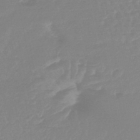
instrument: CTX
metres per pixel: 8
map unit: lHb
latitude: -44.0283
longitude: 78.3117
